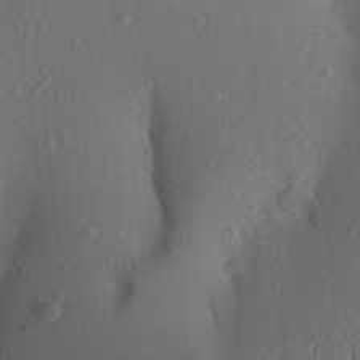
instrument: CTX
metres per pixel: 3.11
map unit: Aa
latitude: 22.5168
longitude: -146.4601
